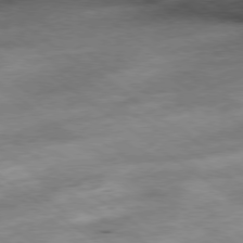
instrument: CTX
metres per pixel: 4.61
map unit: Hpe
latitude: -78.7274
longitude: -22.0255
